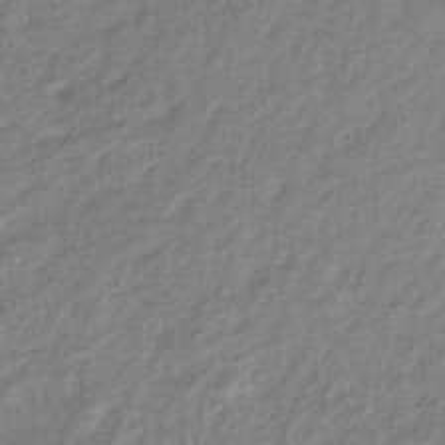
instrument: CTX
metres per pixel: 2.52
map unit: eHb
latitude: -37.9178
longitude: 76.1795
